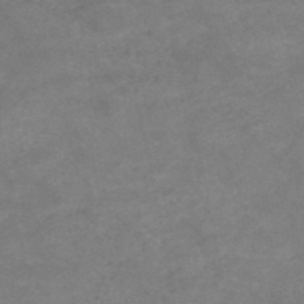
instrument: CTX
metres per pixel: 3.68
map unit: HNb
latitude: -54.0850
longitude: -41.6882
